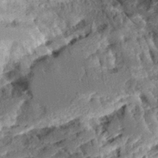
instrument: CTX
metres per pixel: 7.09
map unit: Aa
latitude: 10.7813
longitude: -126.2712
